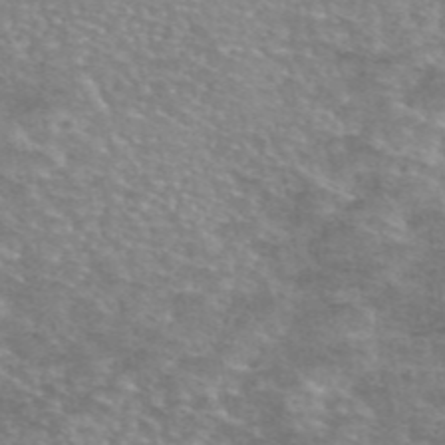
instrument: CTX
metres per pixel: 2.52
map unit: eAb
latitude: 45.3859
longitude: 103.0298
